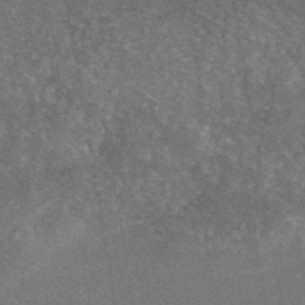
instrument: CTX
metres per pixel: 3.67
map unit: eAb
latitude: 46.8191
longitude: 110.8974
